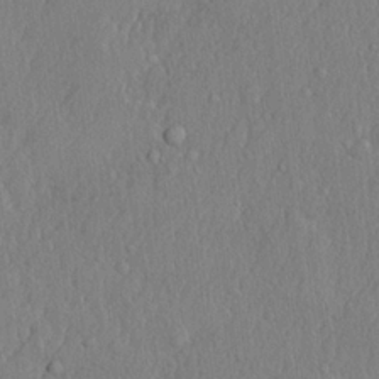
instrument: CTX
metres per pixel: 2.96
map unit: lHvf
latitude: 21.8395
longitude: 142.5762
